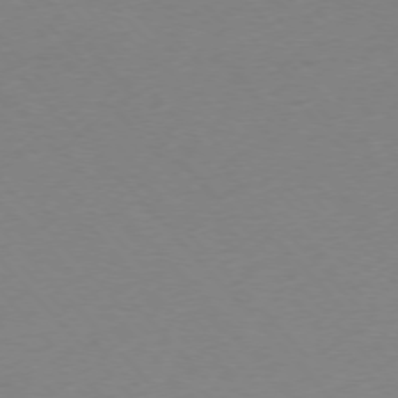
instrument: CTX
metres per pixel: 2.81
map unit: Ap
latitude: -76.2928
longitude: -71.5182
